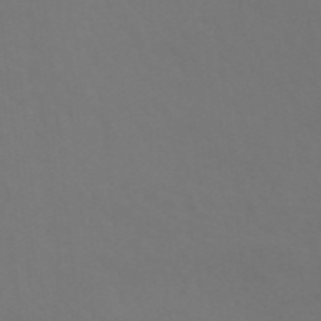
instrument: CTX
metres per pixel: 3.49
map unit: ANa
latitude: 42.8380
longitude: 28.5574
